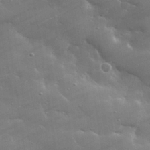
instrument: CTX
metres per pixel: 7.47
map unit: lHvf
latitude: 31.7261
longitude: -93.4048
